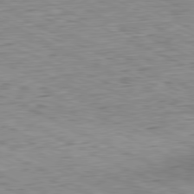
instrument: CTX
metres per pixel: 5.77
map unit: Hpe
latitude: -81.3510
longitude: 10.6141
